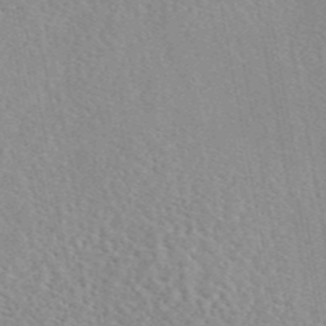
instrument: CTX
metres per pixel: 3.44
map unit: eAb
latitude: 45.6694
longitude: 112.1228
